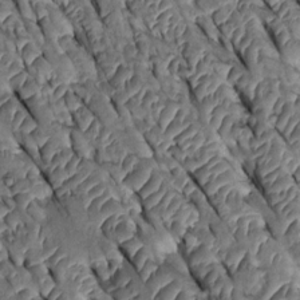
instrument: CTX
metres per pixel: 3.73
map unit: Htu
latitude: 0.1389
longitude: 148.3685
